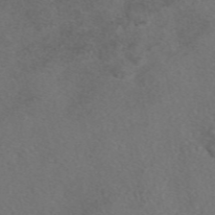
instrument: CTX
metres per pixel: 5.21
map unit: eAb
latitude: 48.3467
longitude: 108.5574
